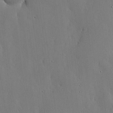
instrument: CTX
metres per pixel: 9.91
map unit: lHvf
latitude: 17.7261
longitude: -114.2711
